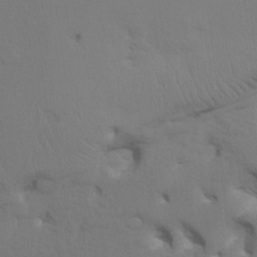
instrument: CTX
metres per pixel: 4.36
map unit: HNhu
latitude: 7.8772
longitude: -4.3845
